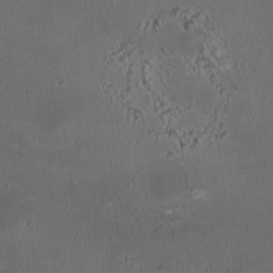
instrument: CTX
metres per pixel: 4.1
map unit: HNhu
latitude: 5.9528
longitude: 10.0850
